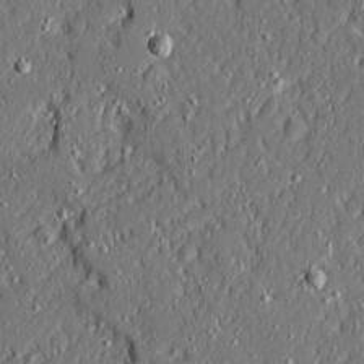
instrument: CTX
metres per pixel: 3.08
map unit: Ave
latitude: 20.7813
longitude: -127.9339
